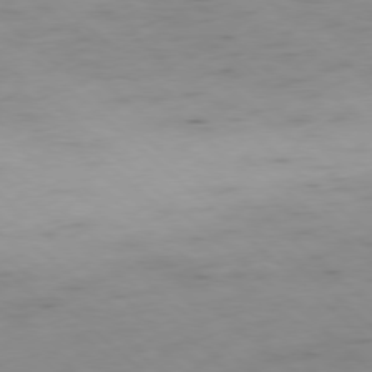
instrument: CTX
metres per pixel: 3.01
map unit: Hpe
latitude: -78.4062
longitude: -18.2711
